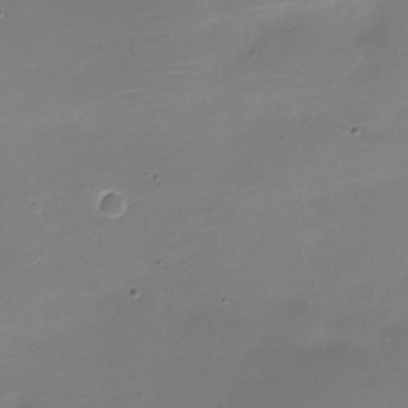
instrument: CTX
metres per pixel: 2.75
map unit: Nve
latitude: -21.2942
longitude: 104.4818
